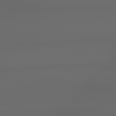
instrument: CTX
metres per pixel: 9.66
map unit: lApd
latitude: 79.1026
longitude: -139.2348
